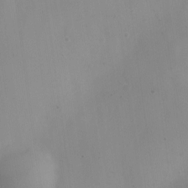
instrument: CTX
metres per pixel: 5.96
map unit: Nve
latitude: -22.8786
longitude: 106.9542
